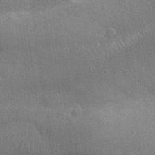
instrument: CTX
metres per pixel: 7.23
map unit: Nhu
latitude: 25.0836
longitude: -51.7449
